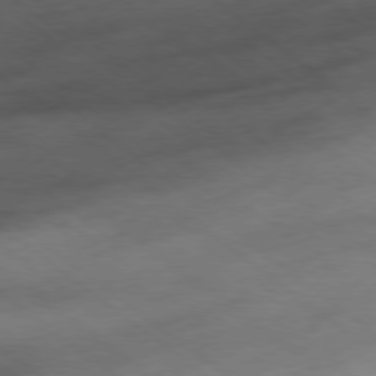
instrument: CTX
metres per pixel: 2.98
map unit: Hpe
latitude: -79.0675
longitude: 11.2565
